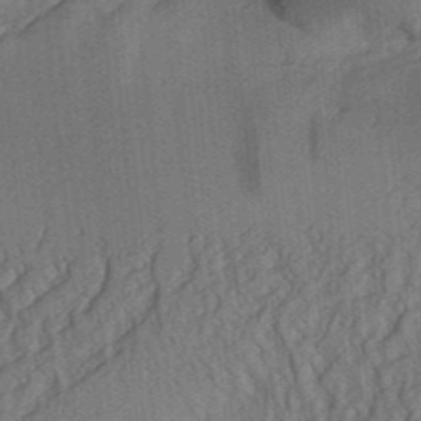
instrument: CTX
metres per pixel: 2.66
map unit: Aa
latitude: 30.9514
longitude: -142.0822
